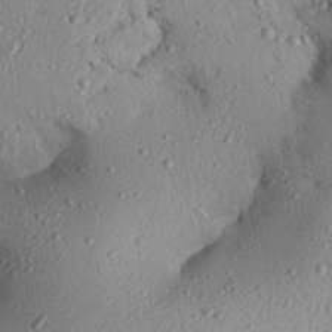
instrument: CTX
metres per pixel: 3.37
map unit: Aa
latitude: 27.1025
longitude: -129.6883
